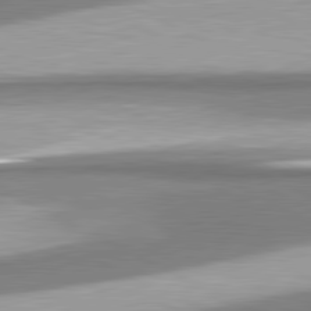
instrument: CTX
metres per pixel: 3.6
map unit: lApd
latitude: 81.3671
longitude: 167.9178
